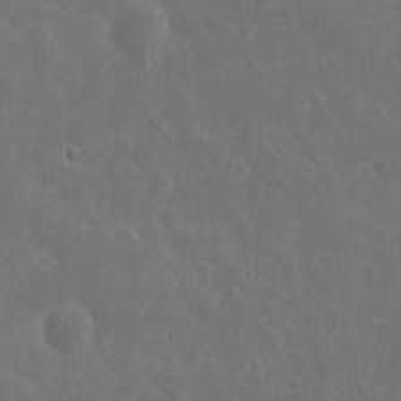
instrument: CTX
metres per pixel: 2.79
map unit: eHh
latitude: 10.8758
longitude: -72.8569
